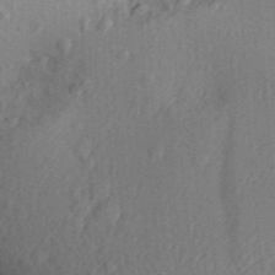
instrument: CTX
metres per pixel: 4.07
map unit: Aa
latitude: 30.3657
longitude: -138.6490
